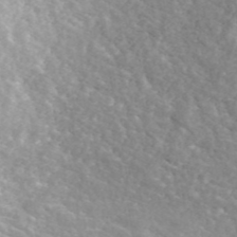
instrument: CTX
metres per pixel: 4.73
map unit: ANa
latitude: 43.4804
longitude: 28.6896
